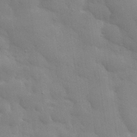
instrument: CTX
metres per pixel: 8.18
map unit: eHh
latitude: 32.1200
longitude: -70.3467
